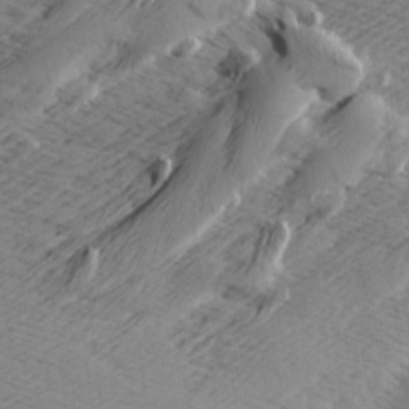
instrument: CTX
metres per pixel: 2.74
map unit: Aa
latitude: 7.7450
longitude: -141.0080
